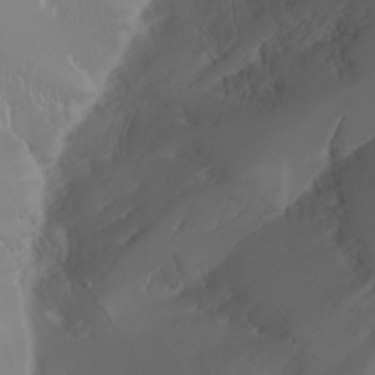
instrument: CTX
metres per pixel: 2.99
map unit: Nhu
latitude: -6.5384
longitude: -91.4804
